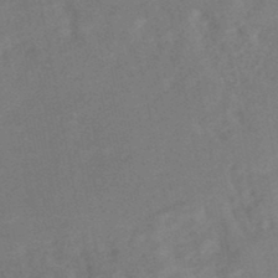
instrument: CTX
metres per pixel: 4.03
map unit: Nhe
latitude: -47.1431
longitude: -170.9703
